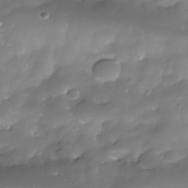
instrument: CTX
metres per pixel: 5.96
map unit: Nhe
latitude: -34.8408
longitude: -146.1389
